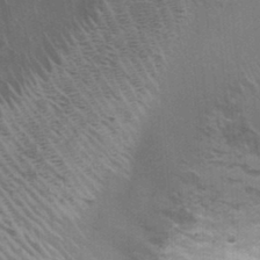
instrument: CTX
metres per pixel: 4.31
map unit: Nhu
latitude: 0.8380
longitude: -17.7449
